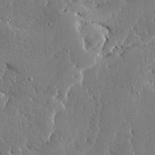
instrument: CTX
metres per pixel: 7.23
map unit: Ave
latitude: 16.9136
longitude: -139.7450
